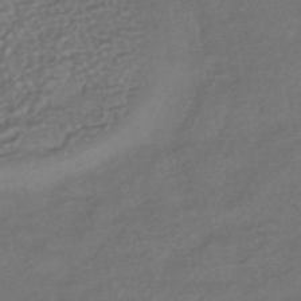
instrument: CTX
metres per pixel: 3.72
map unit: HNhu
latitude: -43.1431
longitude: 95.1242
